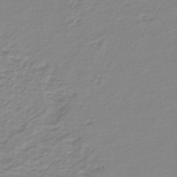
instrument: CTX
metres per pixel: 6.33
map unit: lHb
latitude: -41.8044
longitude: 62.4629
